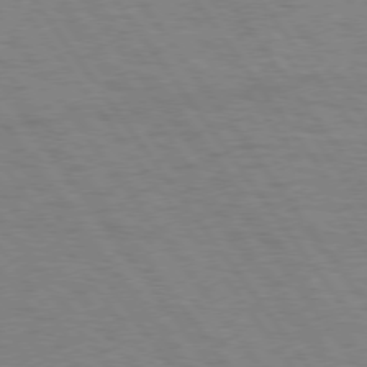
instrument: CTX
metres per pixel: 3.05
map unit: Hpe
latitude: 74.7624
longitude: -136.1956
